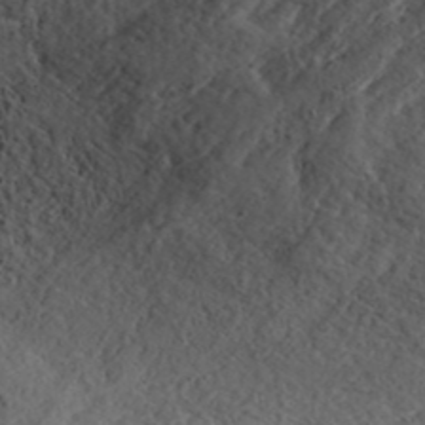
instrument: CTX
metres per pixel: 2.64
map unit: ANa
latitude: 41.9717
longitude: 55.2565
